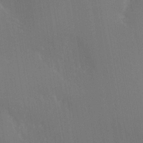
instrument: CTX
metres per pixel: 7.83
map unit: Nhu
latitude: -6.9352
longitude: -89.6694
